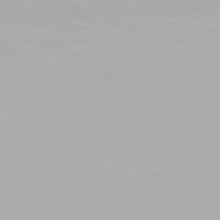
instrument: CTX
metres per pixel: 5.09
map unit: Hpe
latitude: 77.3859
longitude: -162.7813
